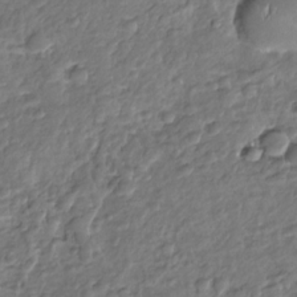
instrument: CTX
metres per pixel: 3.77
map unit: Nhu
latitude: -31.1809
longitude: -61.0269
